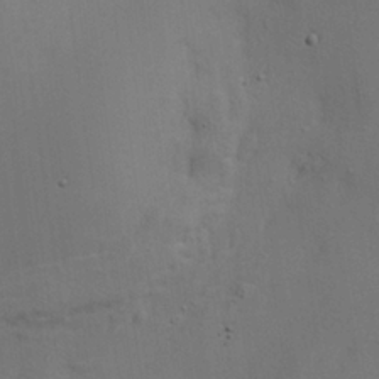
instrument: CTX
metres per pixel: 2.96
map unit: HNhu
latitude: 10.1956
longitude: 23.3699
